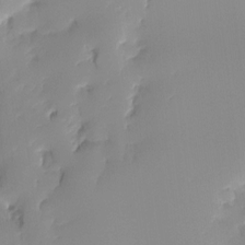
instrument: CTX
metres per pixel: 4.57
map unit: Ht
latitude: -15.5588
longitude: -52.4790
